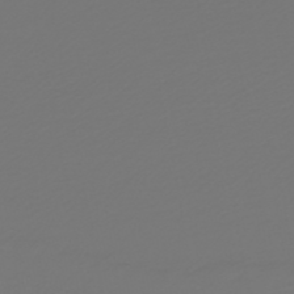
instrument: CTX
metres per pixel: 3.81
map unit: HNb
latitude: -47.6155
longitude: 56.5196
